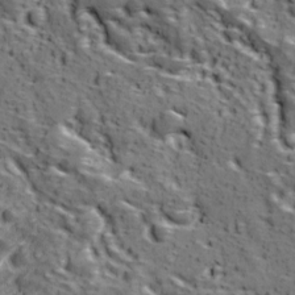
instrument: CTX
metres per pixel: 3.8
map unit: Ave
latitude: 11.5938
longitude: -105.2915
